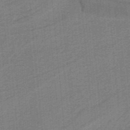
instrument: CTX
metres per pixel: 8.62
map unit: HNb
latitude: -38.9353
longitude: 54.2173
